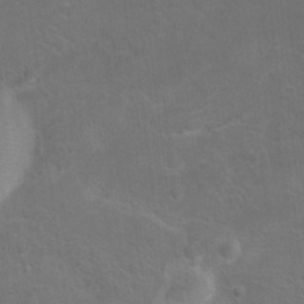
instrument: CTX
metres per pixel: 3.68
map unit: Hto
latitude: 8.8191
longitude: -30.6491
